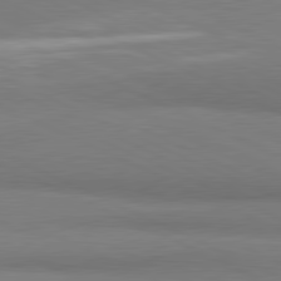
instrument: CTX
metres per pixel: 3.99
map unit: lApd
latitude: 81.1025
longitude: 163.8233
